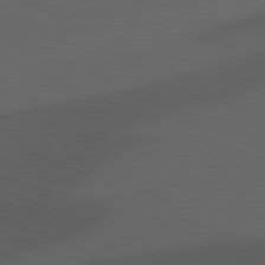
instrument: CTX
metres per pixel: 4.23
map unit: lApd
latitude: 81.4993
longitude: 123.0865
